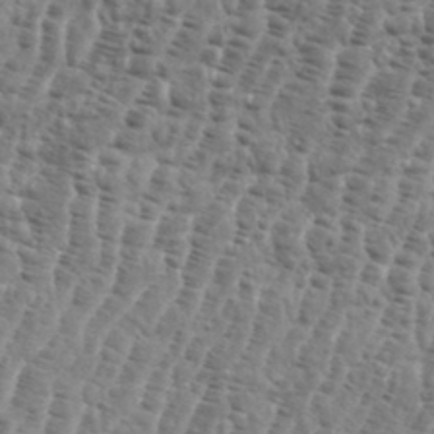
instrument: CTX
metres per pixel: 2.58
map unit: eHh
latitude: 36.6491
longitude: -136.6113
